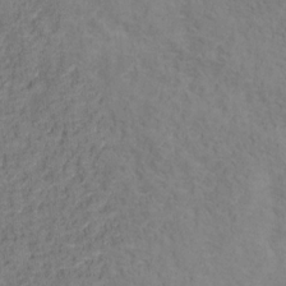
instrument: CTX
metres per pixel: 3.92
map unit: Hto
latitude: 13.5182
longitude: -38.8380
